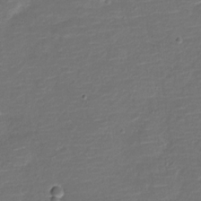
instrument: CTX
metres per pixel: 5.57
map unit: Nve
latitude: -20.9919
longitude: 103.5777
